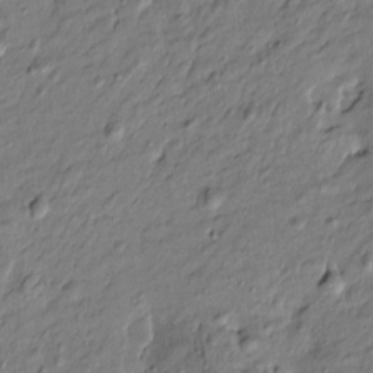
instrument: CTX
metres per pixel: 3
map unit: Htu
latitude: -7.3320
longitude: 177.8422
